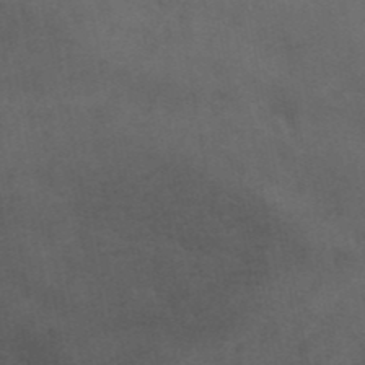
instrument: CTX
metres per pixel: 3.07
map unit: ANa
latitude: 42.2334
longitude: 54.4440
